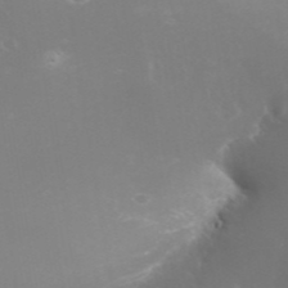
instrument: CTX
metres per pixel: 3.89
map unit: Nhu
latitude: 28.5357
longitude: -66.4223
